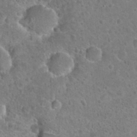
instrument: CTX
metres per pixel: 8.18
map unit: Hto
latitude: 21.9339
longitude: -47.9906
